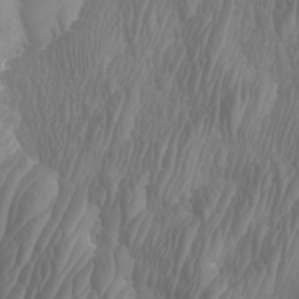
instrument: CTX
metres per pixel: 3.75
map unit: Htu
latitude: -5.3509
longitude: -76.4223
